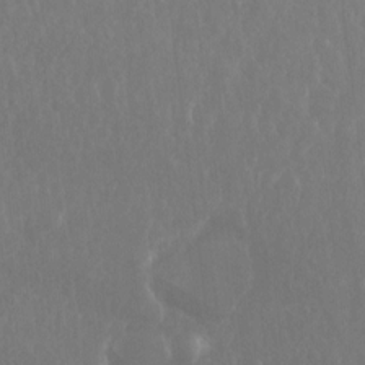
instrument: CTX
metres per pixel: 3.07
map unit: Hto
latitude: -8.2172
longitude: -45.3104
